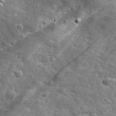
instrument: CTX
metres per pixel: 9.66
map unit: Ave
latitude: 18.7813
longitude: -133.4804
